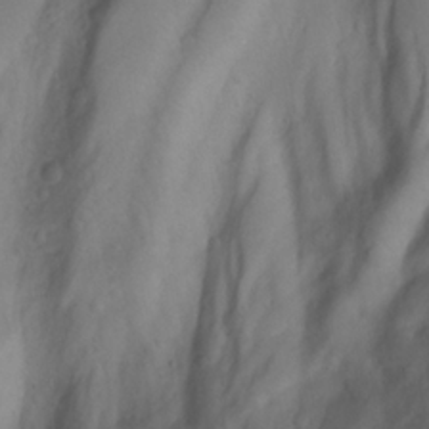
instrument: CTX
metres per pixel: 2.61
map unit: Aa
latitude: -3.8422
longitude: -71.3670
